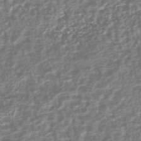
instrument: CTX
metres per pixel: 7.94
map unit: HNhu
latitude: -43.7855
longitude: 106.9353
